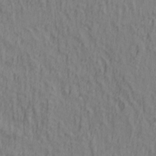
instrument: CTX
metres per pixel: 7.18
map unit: lAa
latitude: 5.1403
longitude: -114.3467
